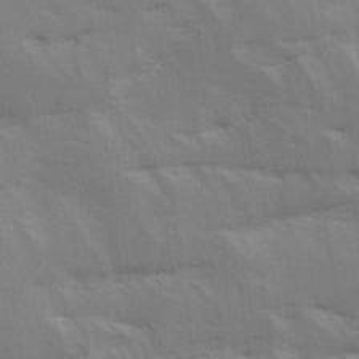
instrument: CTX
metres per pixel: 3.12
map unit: Ave
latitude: 16.6302
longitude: -138.7246
